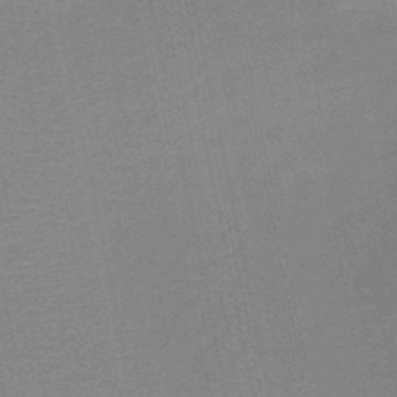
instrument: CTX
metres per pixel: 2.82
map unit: HNb
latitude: -49.8612
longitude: -42.4223
